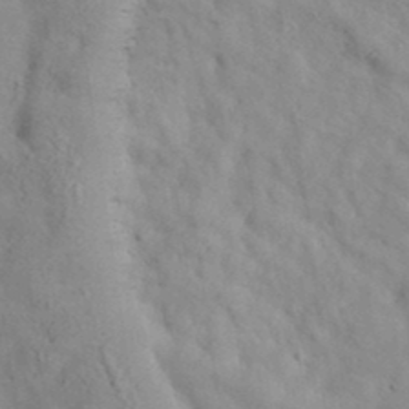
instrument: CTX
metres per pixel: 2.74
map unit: eAb
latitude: 34.9324
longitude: 108.5196
